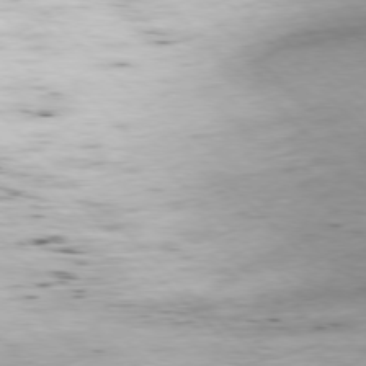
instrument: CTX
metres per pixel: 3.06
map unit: Ap
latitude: -77.5588
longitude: -61.3104
